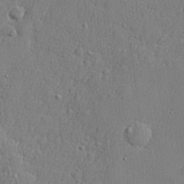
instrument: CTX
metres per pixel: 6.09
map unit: lHvf
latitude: 23.4615
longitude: 141.5588
